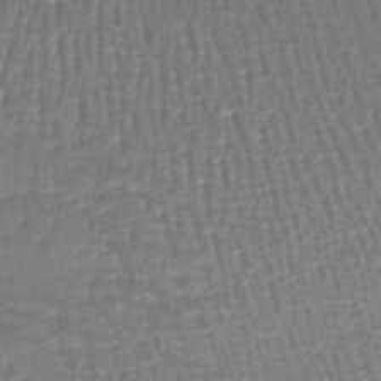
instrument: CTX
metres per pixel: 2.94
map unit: lHb
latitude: -42.4440
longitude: 58.9541
